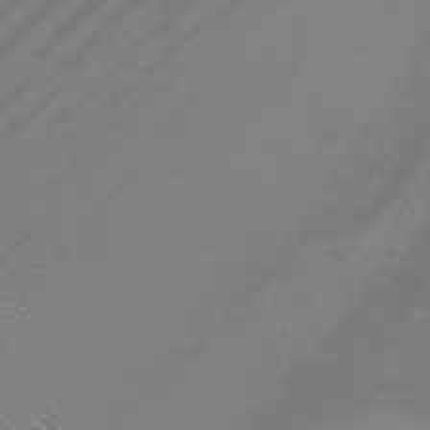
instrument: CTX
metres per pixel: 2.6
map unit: Nhu
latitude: -6.6329
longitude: -91.5560
